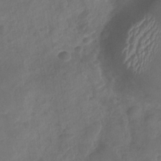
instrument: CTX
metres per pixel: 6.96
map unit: Nhu
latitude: -30.2550
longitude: -63.0837
